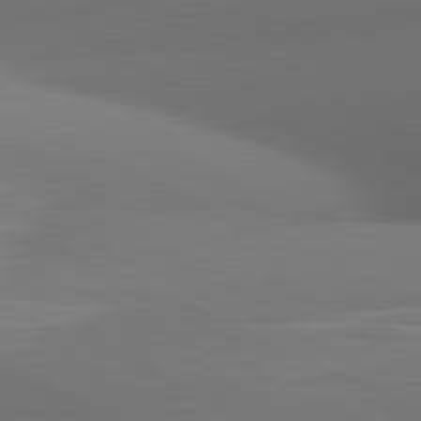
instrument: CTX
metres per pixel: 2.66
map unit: lApd
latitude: 81.2348
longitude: 133.8423
